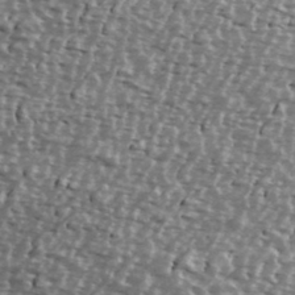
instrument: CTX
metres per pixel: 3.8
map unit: Ave
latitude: 40.1199
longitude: -112.3845
